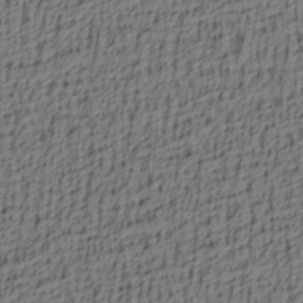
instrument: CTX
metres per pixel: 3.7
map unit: lAa
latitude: 4.3278
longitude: -114.0444
